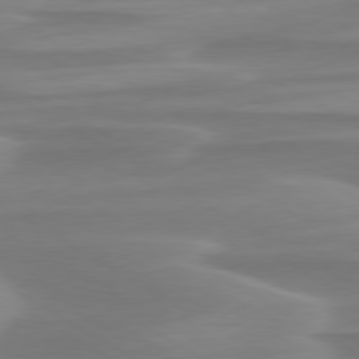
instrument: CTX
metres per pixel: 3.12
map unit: lApd
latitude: 79.1781
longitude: -114.3845
